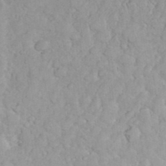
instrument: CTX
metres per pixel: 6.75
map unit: eHh
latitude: 35.2159
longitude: -62.3468
